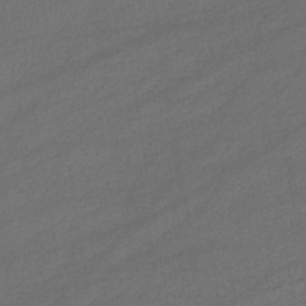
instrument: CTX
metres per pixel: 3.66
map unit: lHb
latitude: -38.6519
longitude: 69.2376
